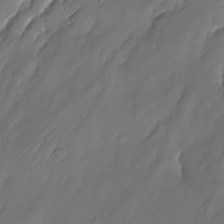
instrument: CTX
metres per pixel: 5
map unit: Nhu
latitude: -22.6330
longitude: -71.9150
